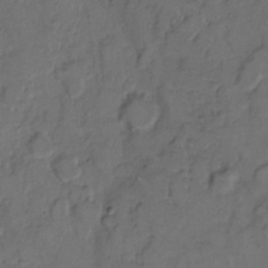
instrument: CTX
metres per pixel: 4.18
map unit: eHh
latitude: 8.1956
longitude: -62.4223
